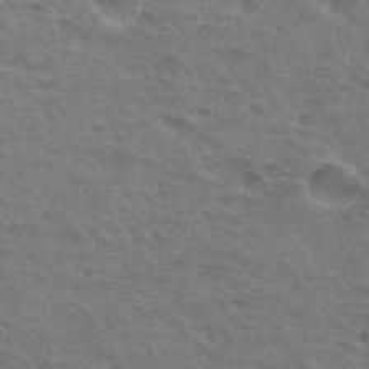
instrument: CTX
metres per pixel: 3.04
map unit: Hto
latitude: 32.7813
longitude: -45.6505
